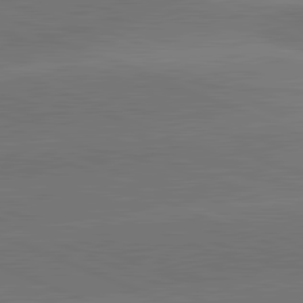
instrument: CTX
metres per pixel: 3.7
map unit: lApd
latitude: 82.0822
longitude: -155.3482
